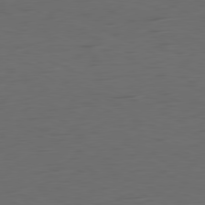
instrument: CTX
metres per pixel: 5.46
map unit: Ap
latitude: -80.9353
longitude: -60.7435
